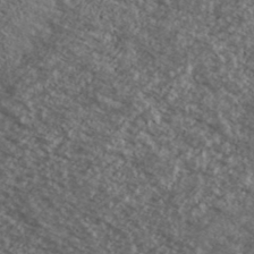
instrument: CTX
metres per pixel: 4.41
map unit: Ave
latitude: 39.4993
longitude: -110.4601
